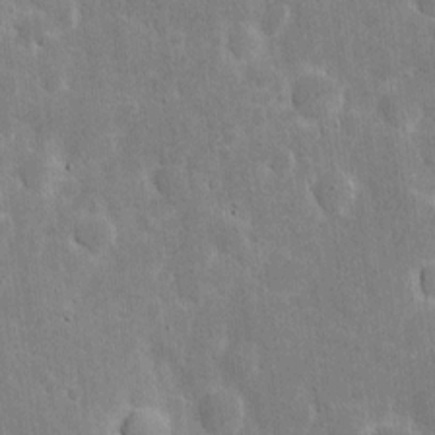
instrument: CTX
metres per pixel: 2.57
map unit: eHh
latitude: 6.3656
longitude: -69.8206
